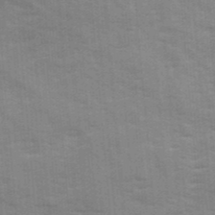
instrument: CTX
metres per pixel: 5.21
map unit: Ave
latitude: 12.5357
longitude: -102.1578
